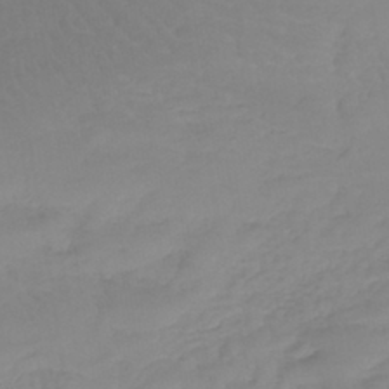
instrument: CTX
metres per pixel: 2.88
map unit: lHb
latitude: -41.5966
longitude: 68.1605
